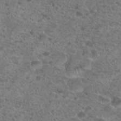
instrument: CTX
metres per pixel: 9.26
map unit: Hto
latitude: 19.8394
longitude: -40.9891
